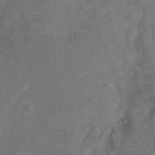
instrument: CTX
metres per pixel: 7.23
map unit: Ht
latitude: 4.9703
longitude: -36.5924
